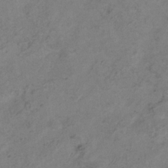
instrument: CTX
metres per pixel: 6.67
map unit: Hve
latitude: -34.8408
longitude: 89.8800
